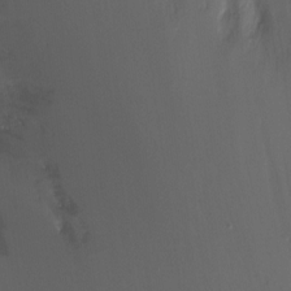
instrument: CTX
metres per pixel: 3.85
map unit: Ht
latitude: -9.4643
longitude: -28.7813
